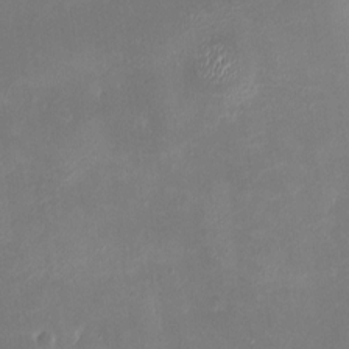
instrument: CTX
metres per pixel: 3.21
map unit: HNhu
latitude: 6.8569
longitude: 5.4832
